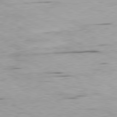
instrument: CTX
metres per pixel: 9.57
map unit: Ap
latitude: -81.4077
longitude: -71.8583
